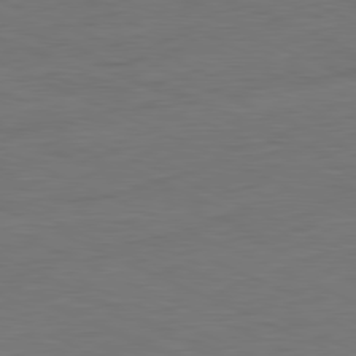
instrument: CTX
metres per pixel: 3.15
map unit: Ap
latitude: -81.4644
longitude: -75.0081
